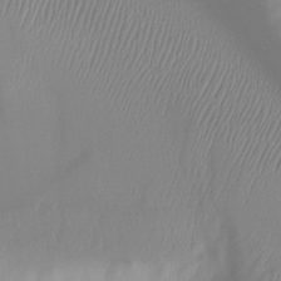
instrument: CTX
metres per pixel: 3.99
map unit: Ht
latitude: -13.2187
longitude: -45.4048
